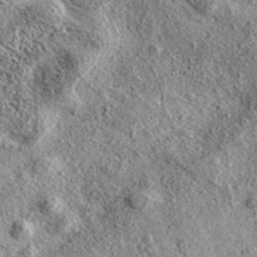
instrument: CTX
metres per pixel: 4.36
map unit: eAb
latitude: 37.5749
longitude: 109.9367
